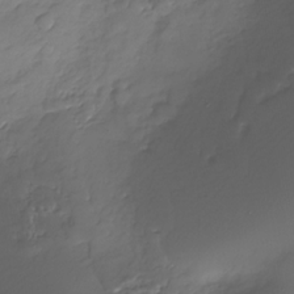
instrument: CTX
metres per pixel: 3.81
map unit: Nhu
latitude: -28.8975
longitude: -63.8206
